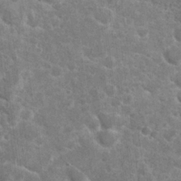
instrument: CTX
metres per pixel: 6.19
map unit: Hto
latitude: 24.1577
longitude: -38.9891
